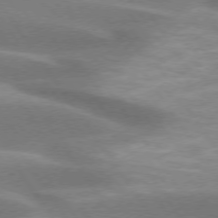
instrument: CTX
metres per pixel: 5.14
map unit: lApd
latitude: 74.6113
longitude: -49.1025
